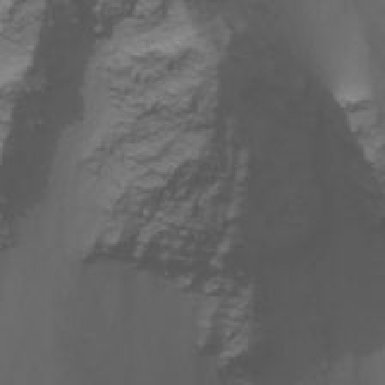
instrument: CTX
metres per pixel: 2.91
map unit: Nhu
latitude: -4.5951
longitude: -77.1781
